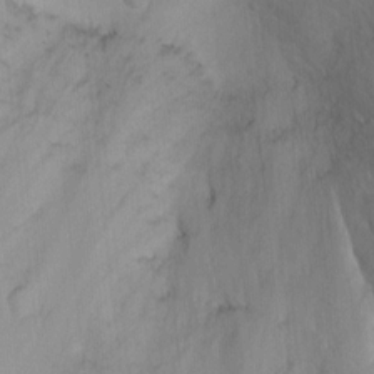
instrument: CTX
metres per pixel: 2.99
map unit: Ht
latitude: 6.0822
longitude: -29.3859
